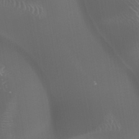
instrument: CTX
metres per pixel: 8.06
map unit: HNhu
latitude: -47.1053
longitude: 30.7274
